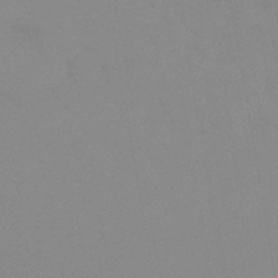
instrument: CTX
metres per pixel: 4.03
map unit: eHb
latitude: -40.0472
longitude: 76.9164
